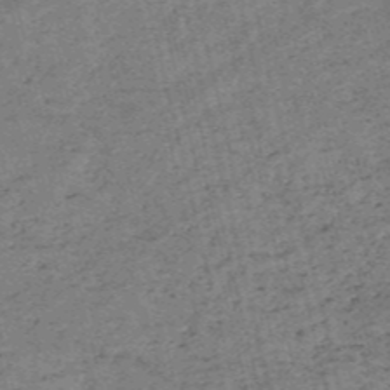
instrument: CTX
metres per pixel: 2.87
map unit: HNb
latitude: -54.8408
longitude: -42.3089
